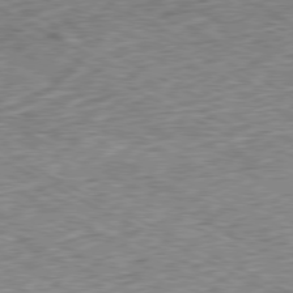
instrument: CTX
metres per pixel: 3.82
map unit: Ap
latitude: -79.7477
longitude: -67.7260
